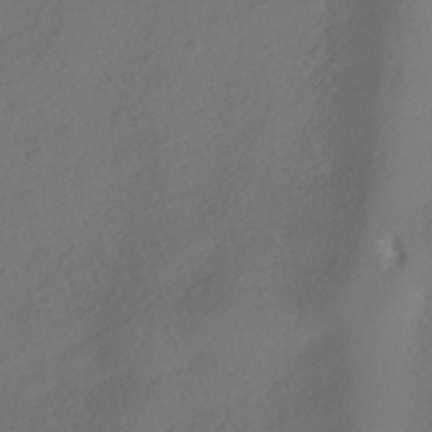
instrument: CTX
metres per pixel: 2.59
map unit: HNhu
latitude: -40.1606
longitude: 108.3117
